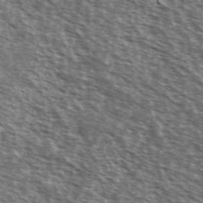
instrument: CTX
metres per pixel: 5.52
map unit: Ave
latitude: 38.8758
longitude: -109.7260
